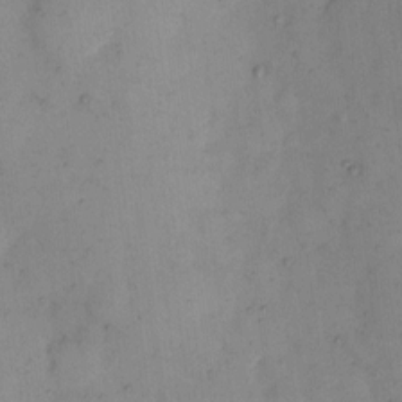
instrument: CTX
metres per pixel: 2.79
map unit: eHh
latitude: 10.7057
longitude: -62.9325
